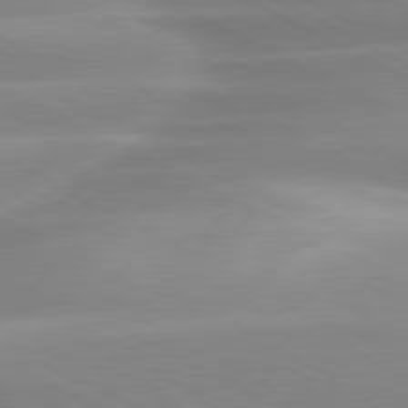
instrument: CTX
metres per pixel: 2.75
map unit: lApd
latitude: 79.7828
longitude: -120.1011
